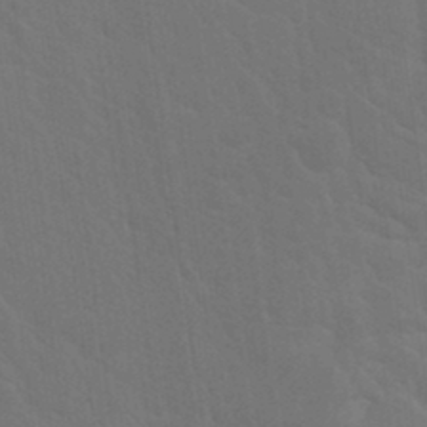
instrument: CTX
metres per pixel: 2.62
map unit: Hto
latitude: 18.6490
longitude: -36.5735
